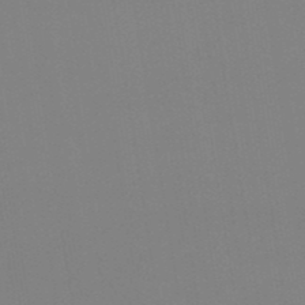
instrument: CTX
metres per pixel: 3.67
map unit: eHb
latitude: -49.4644
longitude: 67.5399
